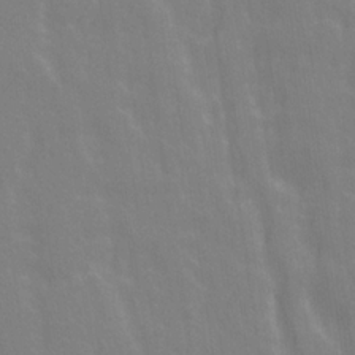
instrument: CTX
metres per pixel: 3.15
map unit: Ave
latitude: 21.0459
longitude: -134.2522
